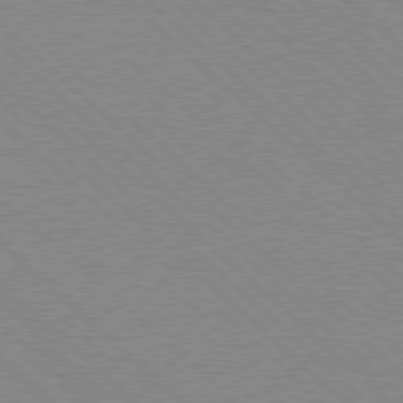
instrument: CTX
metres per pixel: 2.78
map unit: Hpe
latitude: 77.5938
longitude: -172.3278
